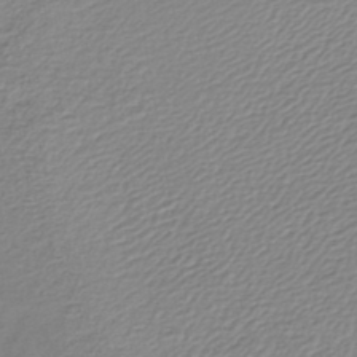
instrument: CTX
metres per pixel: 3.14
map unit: lHb
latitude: -42.6518
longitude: 72.3684
